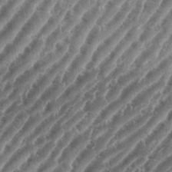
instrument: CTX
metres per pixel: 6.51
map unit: eHh
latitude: 36.0633
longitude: -134.8380
